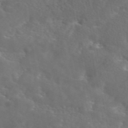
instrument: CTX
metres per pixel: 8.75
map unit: eAb
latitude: 45.8205
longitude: 125.5966
